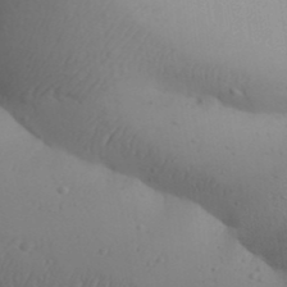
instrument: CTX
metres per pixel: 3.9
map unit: Aa
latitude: 30.8569
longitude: -145.8583
